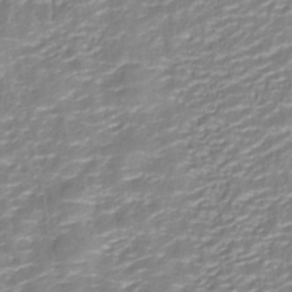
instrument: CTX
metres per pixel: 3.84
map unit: ANa
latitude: -41.3132
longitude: 104.6518
